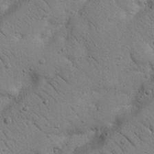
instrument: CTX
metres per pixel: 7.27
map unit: Nhu
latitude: 22.3656
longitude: -74.8569
